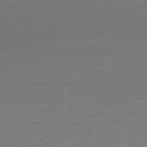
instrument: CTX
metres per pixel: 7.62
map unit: Ap
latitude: -74.6708
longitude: -85.0836
